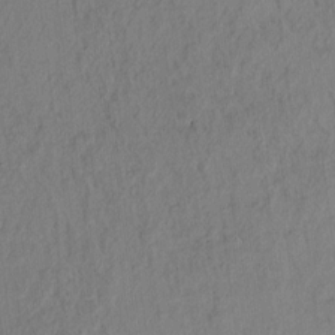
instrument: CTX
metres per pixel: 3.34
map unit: lAvf
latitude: 7.2159
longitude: 165.4266
